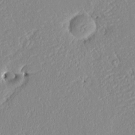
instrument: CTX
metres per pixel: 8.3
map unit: HNhu
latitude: 5.2159
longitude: -2.3845
